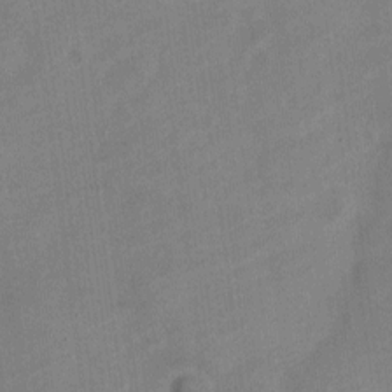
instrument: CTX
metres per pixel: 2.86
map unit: Nve
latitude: -19.0109
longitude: 108.2173
